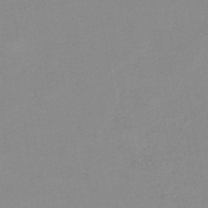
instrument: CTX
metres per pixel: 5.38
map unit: HNb
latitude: -35.5966
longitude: 51.7666
